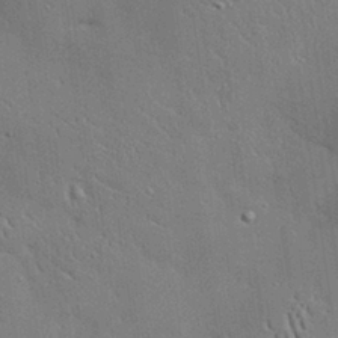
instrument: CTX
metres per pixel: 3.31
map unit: eHh
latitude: 30.6869
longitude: -82.9135
